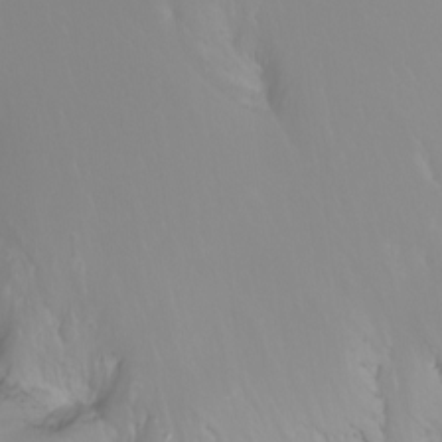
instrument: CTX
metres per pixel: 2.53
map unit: Htu
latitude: -6.9352
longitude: -67.4804
